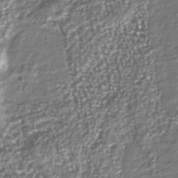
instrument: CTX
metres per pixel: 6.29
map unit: Nhu
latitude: -39.8989
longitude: -82.1577
